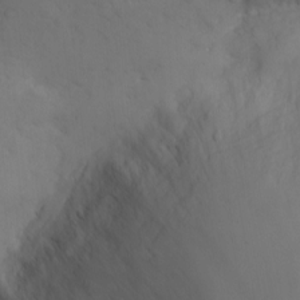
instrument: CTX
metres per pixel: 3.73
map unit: eHh
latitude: -8.5952
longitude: -66.2144
